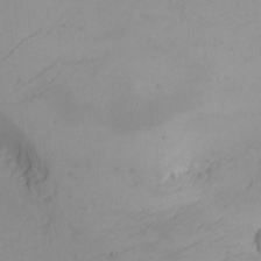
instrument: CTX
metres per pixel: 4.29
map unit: Nhu
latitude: -5.0675
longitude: -80.9136
